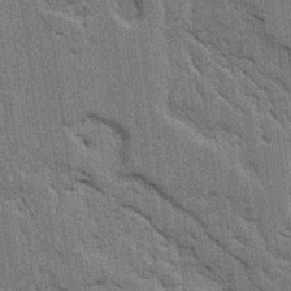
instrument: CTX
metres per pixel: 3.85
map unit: Ave
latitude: 24.1388
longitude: -130.3657
